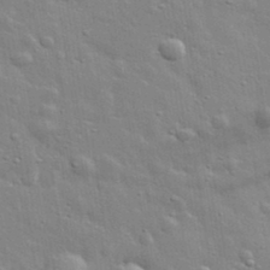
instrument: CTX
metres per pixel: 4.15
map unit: lHvf
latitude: 34.4601
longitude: -81.4615
